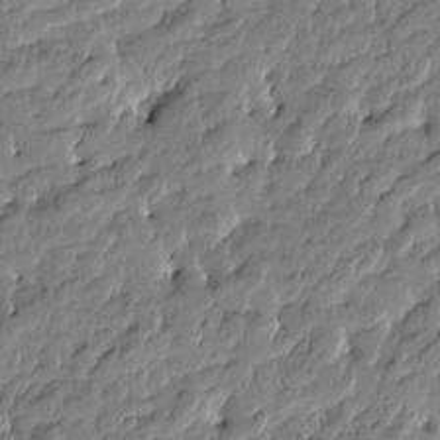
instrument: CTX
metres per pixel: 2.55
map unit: Htu
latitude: -4.8408
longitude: 177.3699
